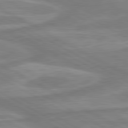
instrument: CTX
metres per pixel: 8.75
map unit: lApd
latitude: 80.4979
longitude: -173.7260
